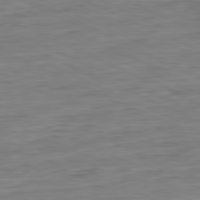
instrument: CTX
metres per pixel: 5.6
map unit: Ap
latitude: -80.7463
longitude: -81.7450
